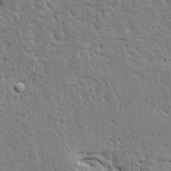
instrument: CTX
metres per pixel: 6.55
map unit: Ave
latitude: 16.0444
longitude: -139.6127
